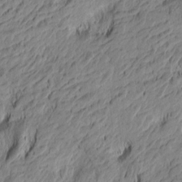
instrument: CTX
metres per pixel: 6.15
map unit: Htu
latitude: -4.9541
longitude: -179.4427
